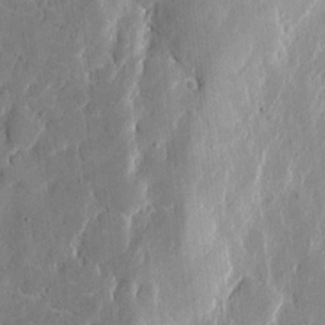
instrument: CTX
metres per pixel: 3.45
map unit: eHh
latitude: 12.7813
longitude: -69.2159
